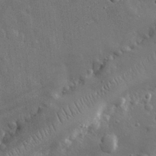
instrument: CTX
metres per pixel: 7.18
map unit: eHh
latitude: 30.2145
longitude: -78.9136
